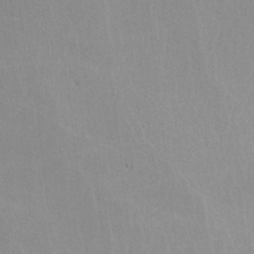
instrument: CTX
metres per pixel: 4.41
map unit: lHvf
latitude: -11.8045
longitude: -102.1200
